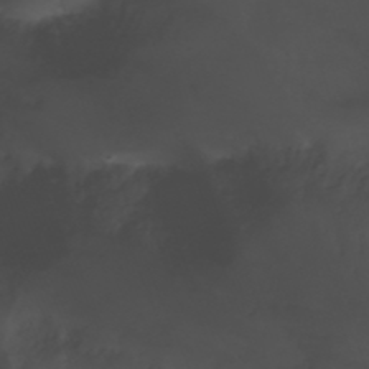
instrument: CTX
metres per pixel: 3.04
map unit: Nhu
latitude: -11.5777
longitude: -75.0836
